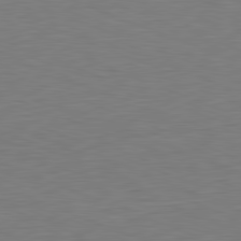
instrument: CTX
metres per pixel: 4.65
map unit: Hpe
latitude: -81.7289
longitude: 9.3887
